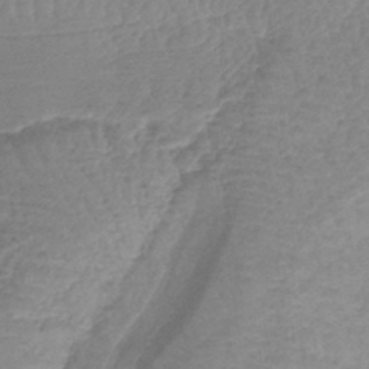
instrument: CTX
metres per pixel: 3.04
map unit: lHb
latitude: -40.2172
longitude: 66.8597
